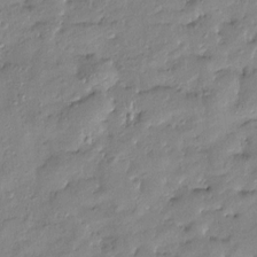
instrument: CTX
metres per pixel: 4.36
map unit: Htu
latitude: -8.9731
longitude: 176.7652
